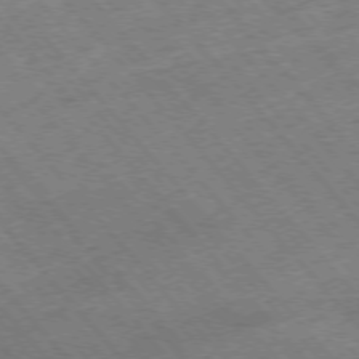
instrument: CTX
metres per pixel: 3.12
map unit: Hpe
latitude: -75.9556
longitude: -16.6491
